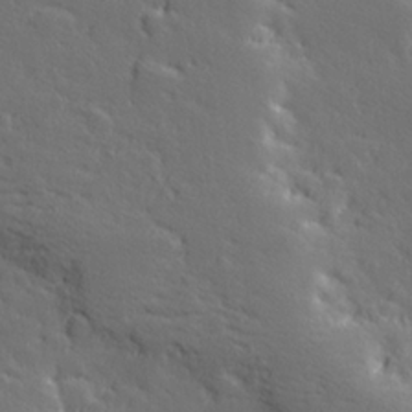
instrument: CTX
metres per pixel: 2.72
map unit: Hve
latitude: 26.6491
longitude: 144.0472
